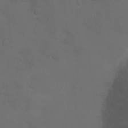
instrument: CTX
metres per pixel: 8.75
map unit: Ht
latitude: 0.8569
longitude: -22.0444
